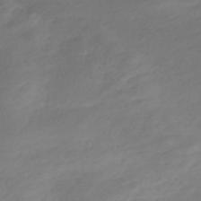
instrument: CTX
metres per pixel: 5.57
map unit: Nve
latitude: -58.0849
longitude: 57.5966
